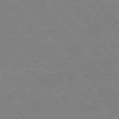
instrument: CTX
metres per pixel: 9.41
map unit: Ap
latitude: -74.9920
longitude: -82.0255
